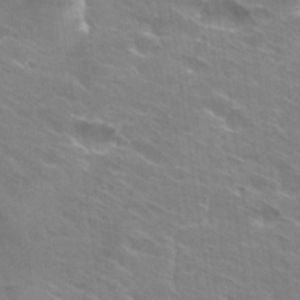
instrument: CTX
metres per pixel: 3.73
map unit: Hto
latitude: 29.6127
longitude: -43.0081
